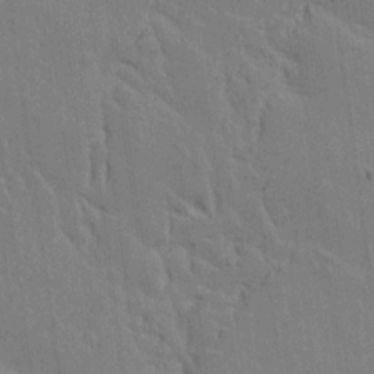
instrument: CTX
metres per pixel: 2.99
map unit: lAvf
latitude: 14.9892
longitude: -126.9514
